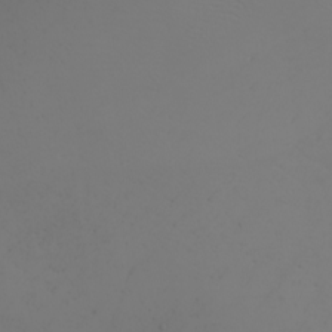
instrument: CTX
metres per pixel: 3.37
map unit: Nhu
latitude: -7.4076
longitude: -90.3089
